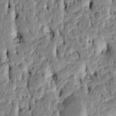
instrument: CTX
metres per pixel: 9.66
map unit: Htu
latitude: -4.6140
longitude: 156.5385
